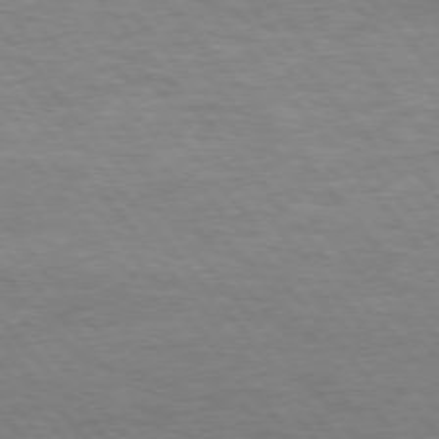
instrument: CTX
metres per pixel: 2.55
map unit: lApd
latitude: 75.8394
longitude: -58.3845
